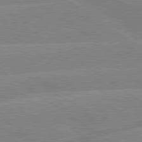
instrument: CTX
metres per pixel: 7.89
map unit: lApd
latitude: 79.5371
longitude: -132.1956
